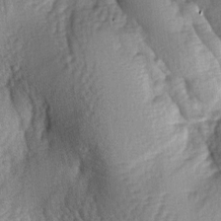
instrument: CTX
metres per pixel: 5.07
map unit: lAa
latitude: -6.3306
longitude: -126.8191
